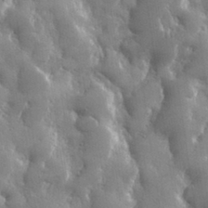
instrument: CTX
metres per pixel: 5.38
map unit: lHvf
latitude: 31.7072
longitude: -92.3656
